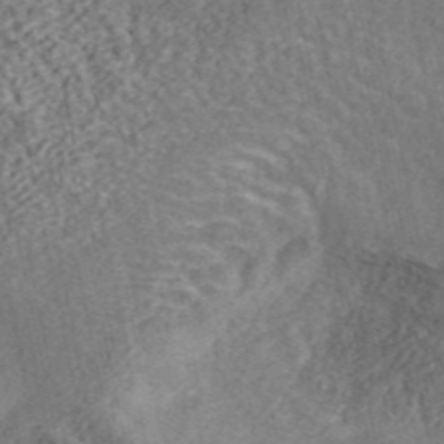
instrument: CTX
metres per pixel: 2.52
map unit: ANa
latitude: 45.4804
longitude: 46.0850
